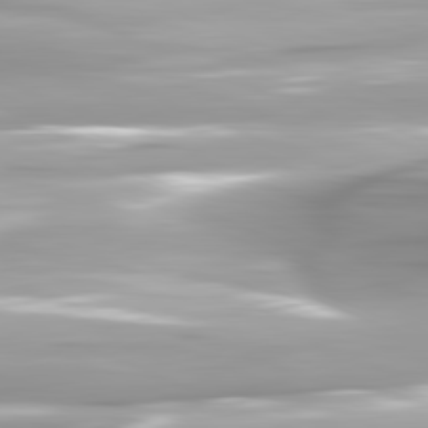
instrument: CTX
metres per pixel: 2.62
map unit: lApd
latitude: 81.8583
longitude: -147.1592
